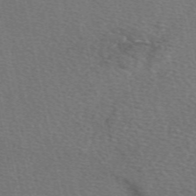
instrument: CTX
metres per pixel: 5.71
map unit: eAb
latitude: 50.8002
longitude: 110.5384
